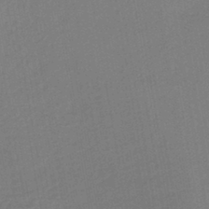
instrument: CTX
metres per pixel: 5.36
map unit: lHb
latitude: -42.6329
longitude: 68.2361
